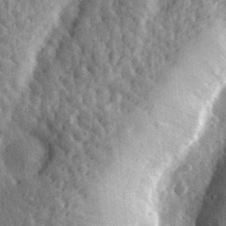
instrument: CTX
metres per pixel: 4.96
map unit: eHh
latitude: 33.4804
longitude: -80.5168
